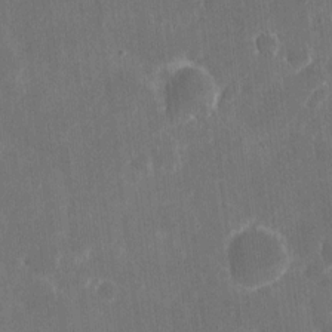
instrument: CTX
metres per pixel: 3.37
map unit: eHh
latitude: 5.6883
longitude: -66.9702
